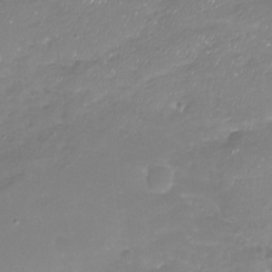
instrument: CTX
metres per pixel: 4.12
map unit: Nhu
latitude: -18.3495
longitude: -58.0255
